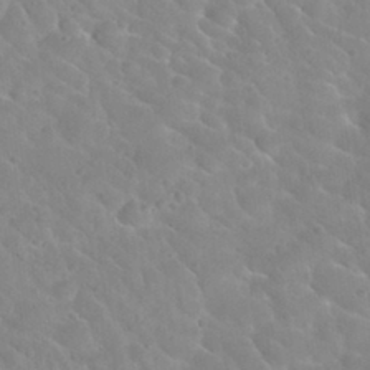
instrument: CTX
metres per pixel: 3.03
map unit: Nhu
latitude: 30.2523
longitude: -51.4048
